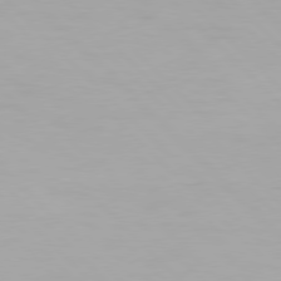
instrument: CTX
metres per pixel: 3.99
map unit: Hpe
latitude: 77.4237
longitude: -164.2900
